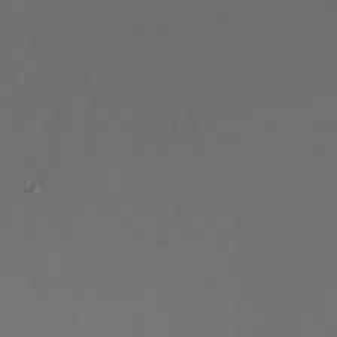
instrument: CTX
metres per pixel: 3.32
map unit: Nhu
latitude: -6.6707
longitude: -90.8758
